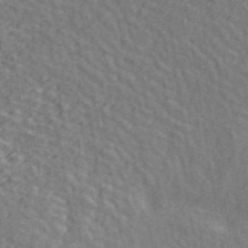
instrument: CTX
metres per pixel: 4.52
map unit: ANa
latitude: 45.2915
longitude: 45.8611
